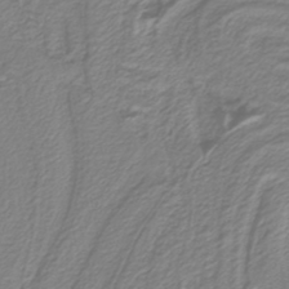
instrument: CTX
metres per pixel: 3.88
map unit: HNb
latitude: -39.0298
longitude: 53.7477
